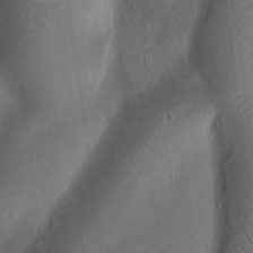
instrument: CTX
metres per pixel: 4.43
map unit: Ht
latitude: 12.4223
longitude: -74.9703
